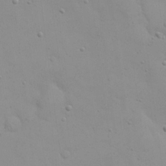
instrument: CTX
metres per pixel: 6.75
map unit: eHh
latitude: 21.8206
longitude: -65.1592
